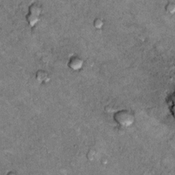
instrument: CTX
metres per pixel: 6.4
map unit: Hto
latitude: 10.1767
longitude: -36.6301
